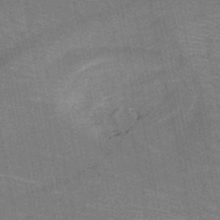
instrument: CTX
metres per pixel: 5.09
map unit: HNb
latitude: -50.8786
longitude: -44.3845
